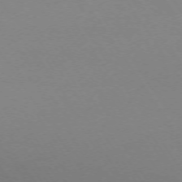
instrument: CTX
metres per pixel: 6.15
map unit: Ap
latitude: -73.8233
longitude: -72.1767
